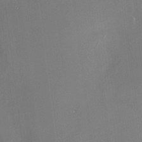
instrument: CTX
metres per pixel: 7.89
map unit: HNhu
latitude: 6.1389
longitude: 10.6896
